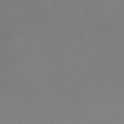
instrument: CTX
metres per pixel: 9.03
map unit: Ap
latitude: -73.2565
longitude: -70.4034
